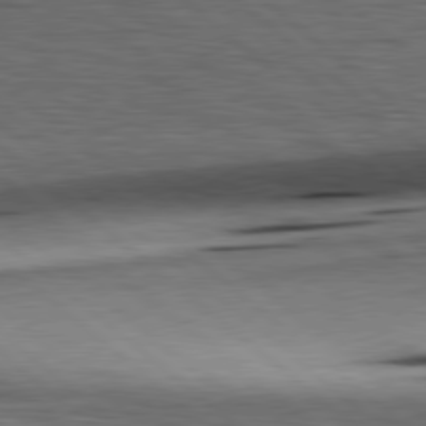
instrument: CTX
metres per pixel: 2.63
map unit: Hpe
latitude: 78.9703
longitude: -140.0822
